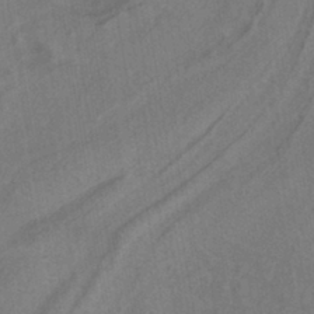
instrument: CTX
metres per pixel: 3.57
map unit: ANa
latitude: -38.6141
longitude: 94.4251
